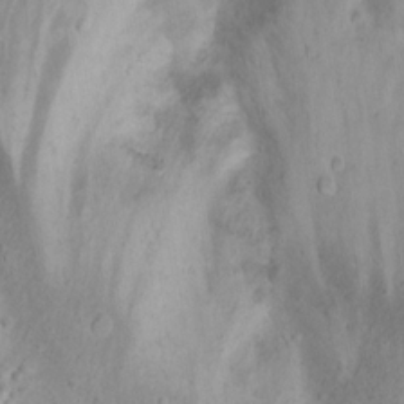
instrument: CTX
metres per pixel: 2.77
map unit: Nhu
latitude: 22.2900
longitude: -69.8017
